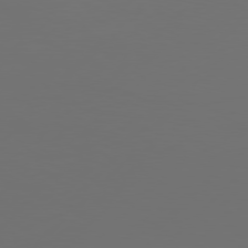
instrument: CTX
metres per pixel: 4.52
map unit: Hpe
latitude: 77.7071
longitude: -122.8758
